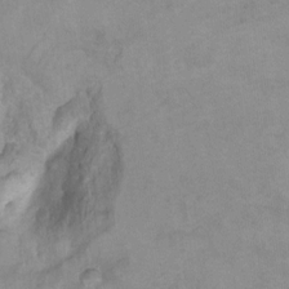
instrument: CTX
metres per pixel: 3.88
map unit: Hto
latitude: 7.4804
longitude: -35.4615
